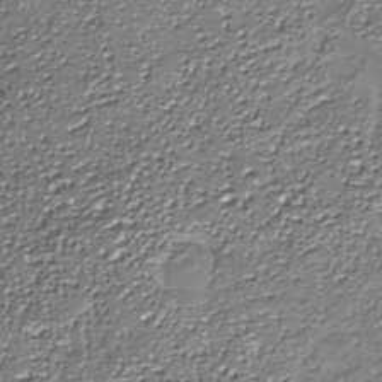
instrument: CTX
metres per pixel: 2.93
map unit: Nhe
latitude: -37.2942
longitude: -88.7058
